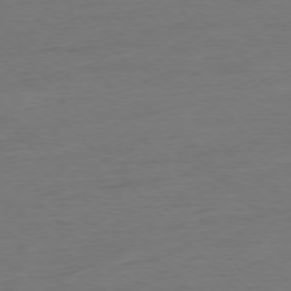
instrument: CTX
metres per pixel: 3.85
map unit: Ap
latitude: -77.4076
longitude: -82.9513
